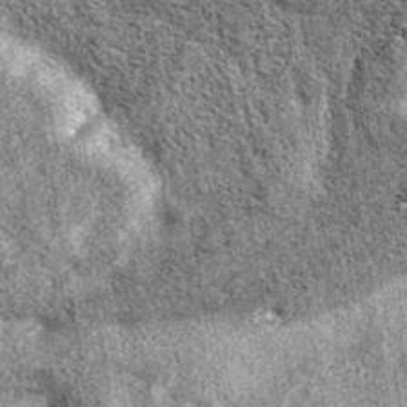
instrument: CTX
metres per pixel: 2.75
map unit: eAb
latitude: 37.9906
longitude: 105.6722
